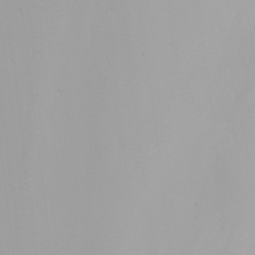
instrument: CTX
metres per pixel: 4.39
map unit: Nhu
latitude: -0.1984
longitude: -77.2726
